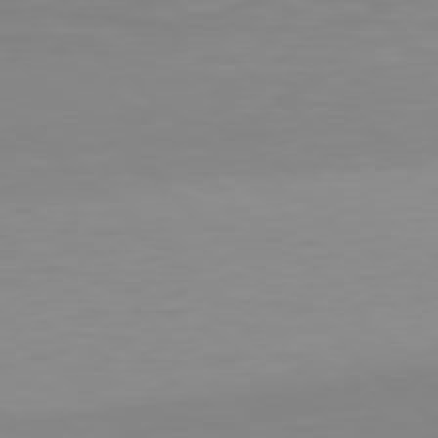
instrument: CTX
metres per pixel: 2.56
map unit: Hpe
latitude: 77.6127
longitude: -173.7260
